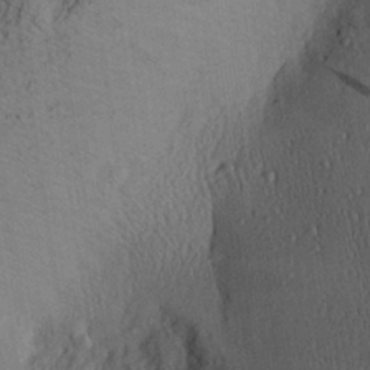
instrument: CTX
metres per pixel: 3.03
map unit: Aa
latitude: 27.3293
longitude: -136.2523
